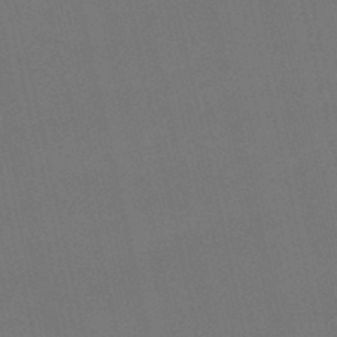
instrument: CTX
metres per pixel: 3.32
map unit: lHb
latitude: -48.3873
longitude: 63.3509
